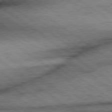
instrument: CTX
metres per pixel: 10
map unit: Hpe
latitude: 78.6113
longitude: -155.6127
